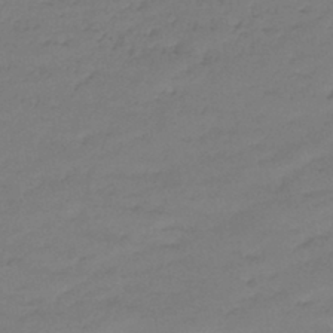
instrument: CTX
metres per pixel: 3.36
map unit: lHb
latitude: -42.9352
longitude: 58.4628
